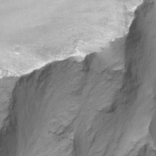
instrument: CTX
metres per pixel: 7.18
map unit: Nhu
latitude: -13.9367
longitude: -54.6301
